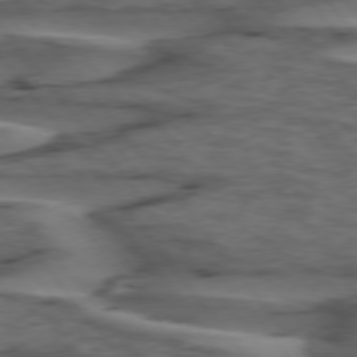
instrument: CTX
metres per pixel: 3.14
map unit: lApd
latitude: 75.9150
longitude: -70.5735
